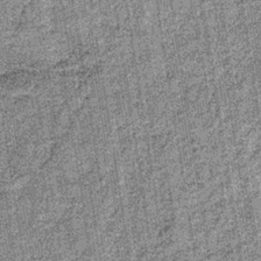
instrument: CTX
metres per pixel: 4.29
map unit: lHb
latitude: -36.6518
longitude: 64.6708
